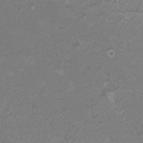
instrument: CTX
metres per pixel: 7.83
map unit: HNhu
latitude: 3.1970
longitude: -1.6316
